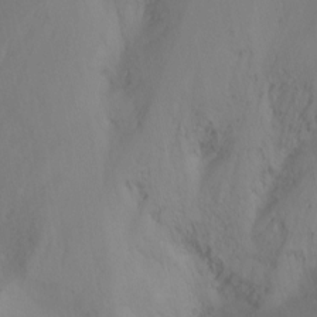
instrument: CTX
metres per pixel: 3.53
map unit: Nhu
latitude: -13.6533
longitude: -61.4048
